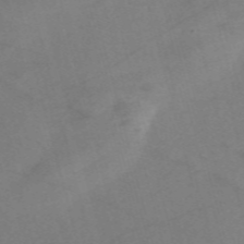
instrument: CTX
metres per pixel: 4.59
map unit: Nve
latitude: -58.5384
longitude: 51.4076
